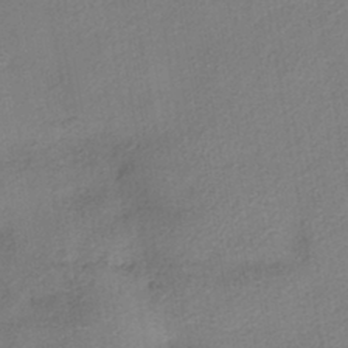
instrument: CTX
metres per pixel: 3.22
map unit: eHh
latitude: -41.4265
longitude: 119.5399
